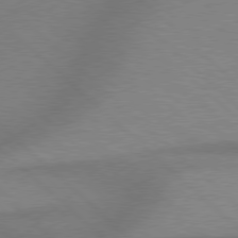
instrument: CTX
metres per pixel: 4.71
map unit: Hpe
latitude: 77.8583
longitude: -156.8002
